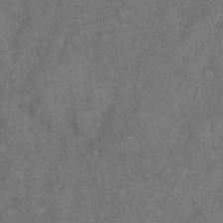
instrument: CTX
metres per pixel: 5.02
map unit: eHh
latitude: 11.0648
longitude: -62.3656
